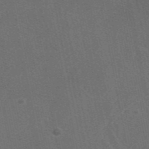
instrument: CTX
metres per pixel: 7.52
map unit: eAb
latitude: 47.3860
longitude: 116.3495
